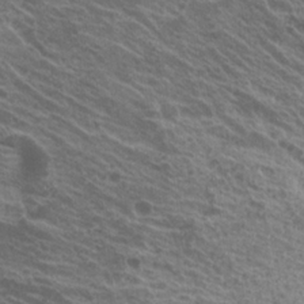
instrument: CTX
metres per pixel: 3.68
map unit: Hto
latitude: 20.9514
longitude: -35.2348
